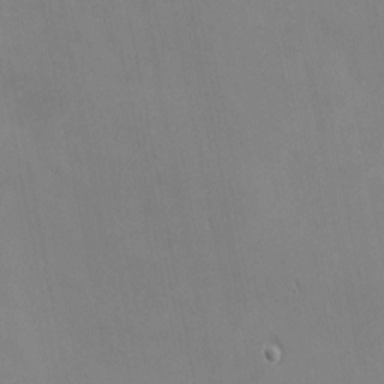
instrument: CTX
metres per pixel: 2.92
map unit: eHh
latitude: -2.3684
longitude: -81.4048
